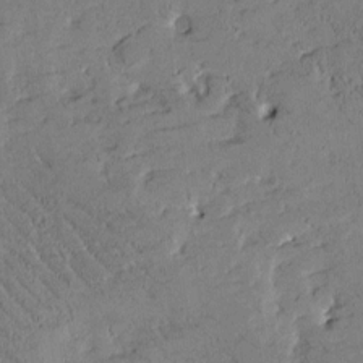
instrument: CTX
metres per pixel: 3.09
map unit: Htu
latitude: -1.7100
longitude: 175.8044
